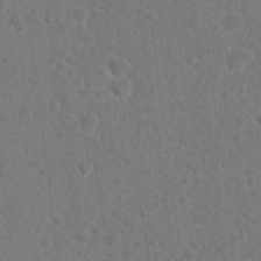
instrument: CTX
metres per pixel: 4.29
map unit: Hto
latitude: 18.5923
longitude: -37.1781
